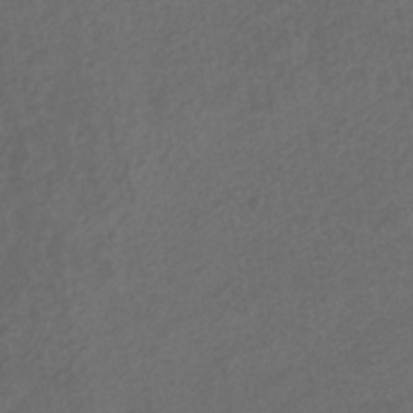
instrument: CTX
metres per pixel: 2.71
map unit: eHb
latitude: -32.1228
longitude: 72.5762
